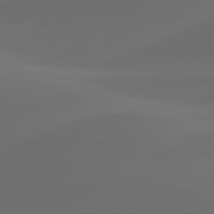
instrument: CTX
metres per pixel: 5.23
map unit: lApd
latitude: 80.7624
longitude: -82.4978
